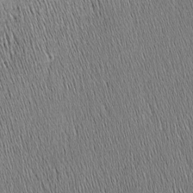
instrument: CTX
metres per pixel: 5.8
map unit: Nhu
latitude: -4.3684
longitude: -151.5749
